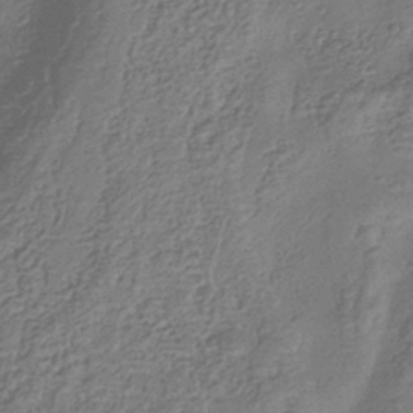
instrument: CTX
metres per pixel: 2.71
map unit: eHb
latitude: -35.2376
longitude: 80.1417
